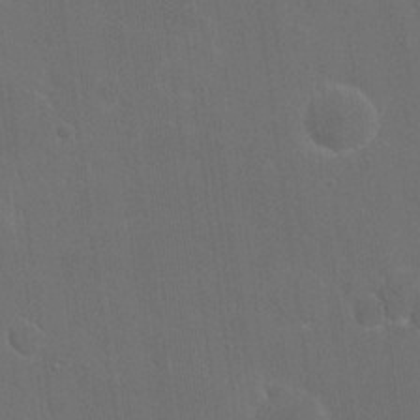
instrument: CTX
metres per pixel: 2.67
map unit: eHh
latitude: 19.2726
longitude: -66.5734
